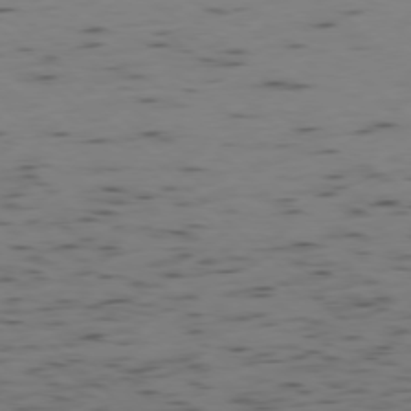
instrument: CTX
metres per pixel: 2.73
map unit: Ap
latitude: -77.8611
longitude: -74.8191
